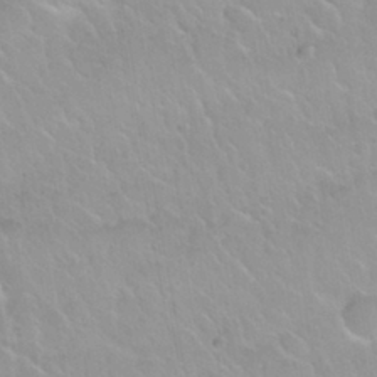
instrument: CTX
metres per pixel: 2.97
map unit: Nhu
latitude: 30.1956
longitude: -55.0080
